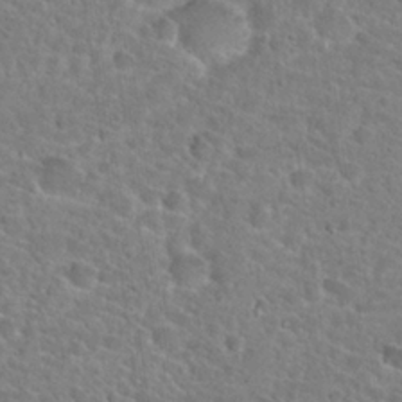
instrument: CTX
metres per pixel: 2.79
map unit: Hto
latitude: 24.7057
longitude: -48.9325
